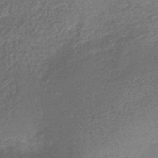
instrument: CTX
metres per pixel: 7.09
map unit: eHb
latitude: -32.6708
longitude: 73.5588
